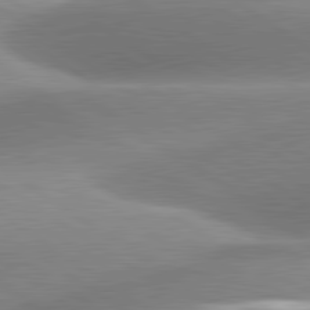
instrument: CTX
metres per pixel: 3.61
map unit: lApd
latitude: 81.3482
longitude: -158.0255
